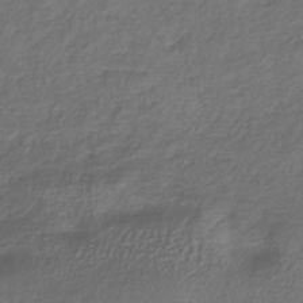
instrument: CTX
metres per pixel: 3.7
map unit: lHb
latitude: -39.6722
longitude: 74.0472
